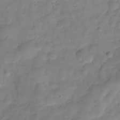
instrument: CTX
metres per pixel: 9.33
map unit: Hve
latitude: -29.5588
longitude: 93.9745
